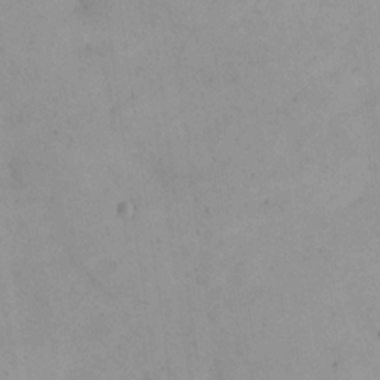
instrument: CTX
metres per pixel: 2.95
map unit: eHh
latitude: 24.3467
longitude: -64.7246
